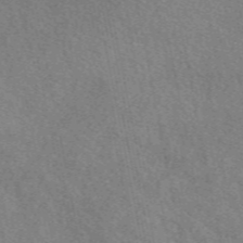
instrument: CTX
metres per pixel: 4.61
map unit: eAb
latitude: 50.0444
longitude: 116.9730
